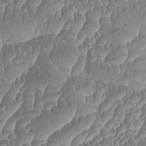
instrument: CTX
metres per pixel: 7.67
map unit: HNhu
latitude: 3.3859
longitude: 8.5007
